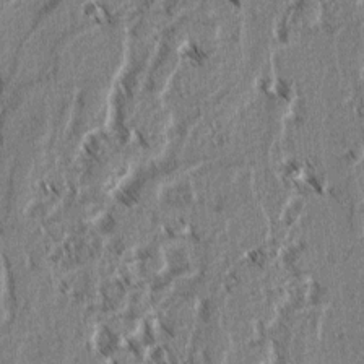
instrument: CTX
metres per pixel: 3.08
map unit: lAvf
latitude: 3.0836
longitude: -105.9150
